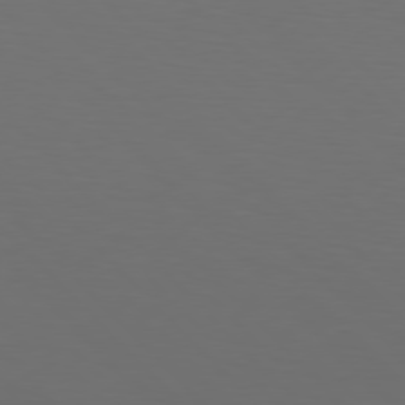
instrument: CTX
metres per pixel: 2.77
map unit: Hpe
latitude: 77.1970
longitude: -167.3670
